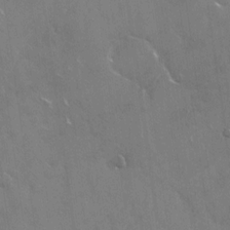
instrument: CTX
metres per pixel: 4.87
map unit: Nhu
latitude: -29.0864
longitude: -80.2522
